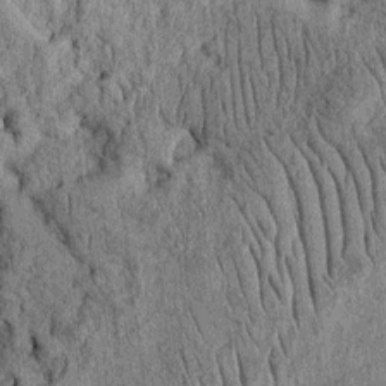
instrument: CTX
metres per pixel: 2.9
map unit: Htu
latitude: -3.2942
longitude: 151.9745
